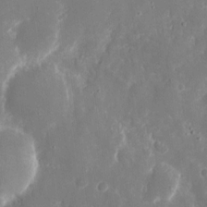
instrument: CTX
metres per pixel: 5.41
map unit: eHh
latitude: 8.8569
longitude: -70.8380
